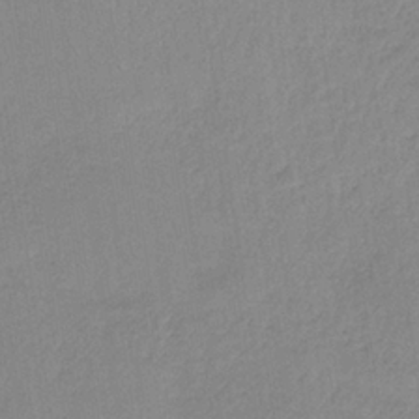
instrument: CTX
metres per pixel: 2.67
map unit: HNb
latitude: -33.9745
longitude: 63.5021
